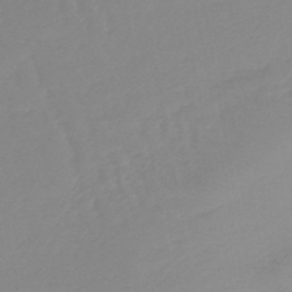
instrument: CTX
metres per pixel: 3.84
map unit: lHb
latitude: -44.1795
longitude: 63.7288
